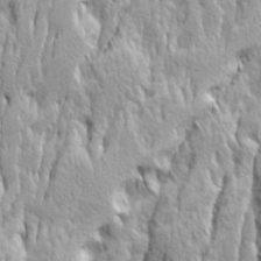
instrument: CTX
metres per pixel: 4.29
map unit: Ave
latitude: 14.6491
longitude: -134.5357
